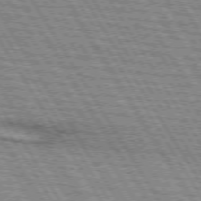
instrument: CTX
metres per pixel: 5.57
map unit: lApd
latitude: 73.8584
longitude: -77.5182
